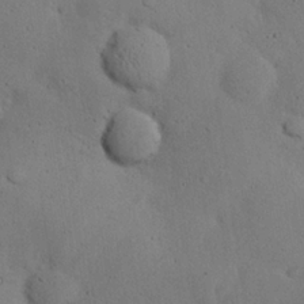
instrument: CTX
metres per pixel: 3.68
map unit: eHh
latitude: 24.4601
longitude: -72.4790
